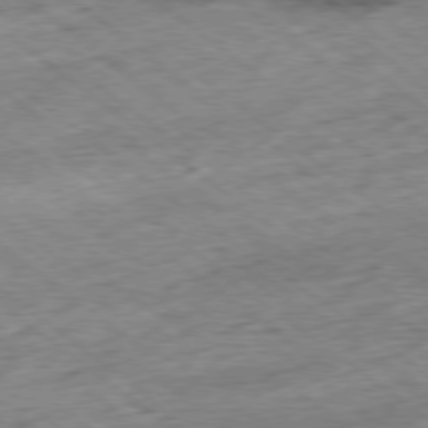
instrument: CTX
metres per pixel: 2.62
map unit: Ap
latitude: -78.9541
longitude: -48.2334
